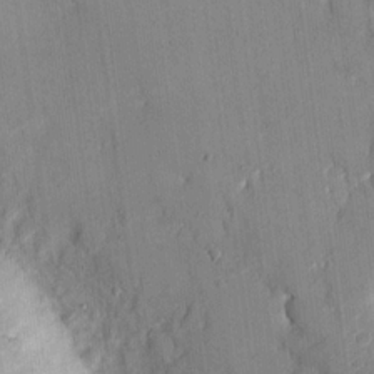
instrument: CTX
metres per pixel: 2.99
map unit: eHh
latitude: 14.2712
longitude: -69.2348
